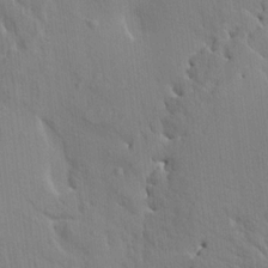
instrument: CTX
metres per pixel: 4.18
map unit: HNhu
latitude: 4.9703
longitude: 3.9178
